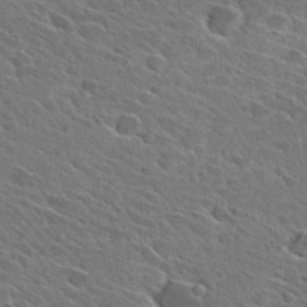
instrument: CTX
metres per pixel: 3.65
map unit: Hto
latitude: 27.7261
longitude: -42.8191
